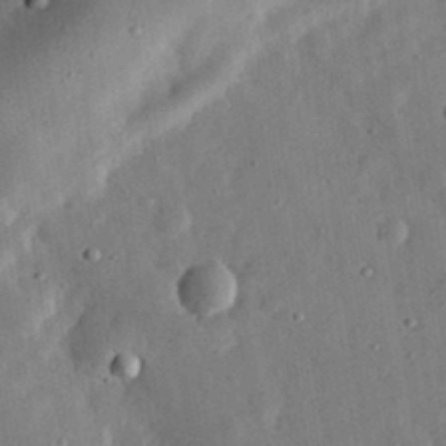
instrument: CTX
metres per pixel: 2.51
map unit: eHh
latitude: 31.7639
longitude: -76.5734
